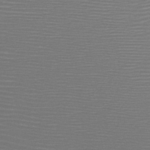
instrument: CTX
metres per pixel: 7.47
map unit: HNb
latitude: -47.5966
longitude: -43.4993
